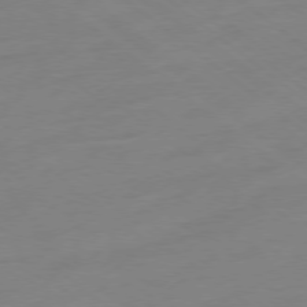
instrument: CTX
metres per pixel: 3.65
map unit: Ap
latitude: -78.5195
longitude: -98.5545
